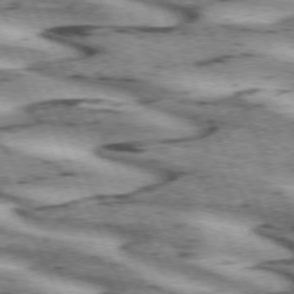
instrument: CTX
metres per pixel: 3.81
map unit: lApd
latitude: 72.3468
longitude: -54.2144
